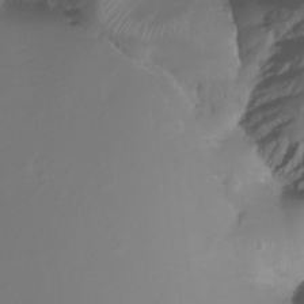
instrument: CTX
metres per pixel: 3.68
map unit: Aa
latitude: -12.8597
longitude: -68.5924
